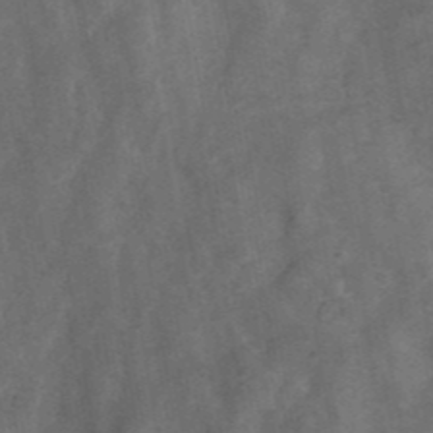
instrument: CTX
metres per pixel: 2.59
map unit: ANa
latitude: 42.7057
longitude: 16.7275
